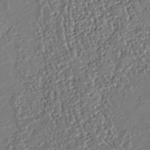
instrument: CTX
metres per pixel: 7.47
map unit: Nhu
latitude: -37.8800
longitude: -80.9892
